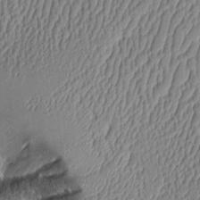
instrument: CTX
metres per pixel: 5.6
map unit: Aa
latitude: 9.6883
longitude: -128.1011
